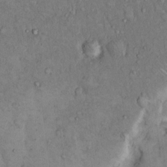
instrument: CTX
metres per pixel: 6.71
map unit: Hto
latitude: 11.6505
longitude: -60.2900
